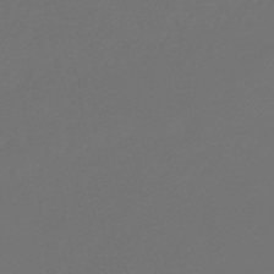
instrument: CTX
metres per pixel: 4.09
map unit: eHb
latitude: -47.5588
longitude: 86.3684
